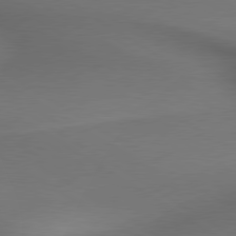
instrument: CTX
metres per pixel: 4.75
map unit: lApd
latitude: 79.6316
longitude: -175.5749
